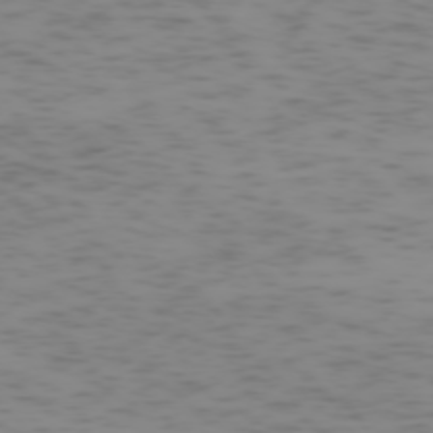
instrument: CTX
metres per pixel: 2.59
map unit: Hpe
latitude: -74.3873
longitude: 7.2943
